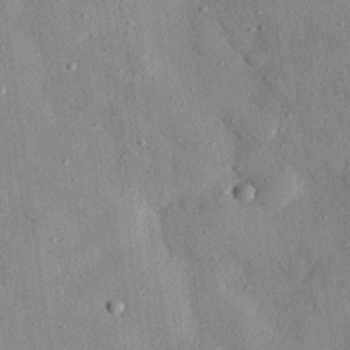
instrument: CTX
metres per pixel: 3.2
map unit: eHh
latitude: 28.3656
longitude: -77.8016
